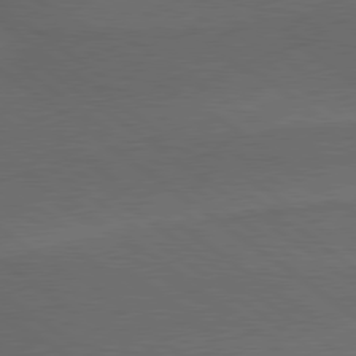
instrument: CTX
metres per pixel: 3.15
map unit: lApd
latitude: 79.4238
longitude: -177.0080
